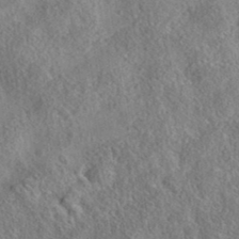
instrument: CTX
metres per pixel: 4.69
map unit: eAb
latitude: 36.1389
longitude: 114.1228
